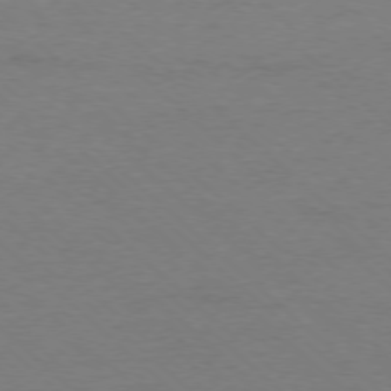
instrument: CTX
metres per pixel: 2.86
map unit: Ap
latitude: -77.8611
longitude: -86.0822
